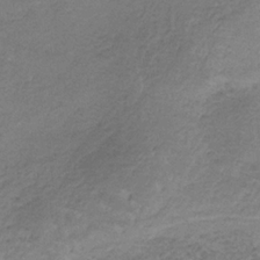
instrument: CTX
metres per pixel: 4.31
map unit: HNb
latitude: -33.7100
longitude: 62.8597
